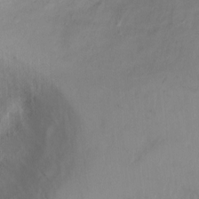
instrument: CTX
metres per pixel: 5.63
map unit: Ht
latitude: 2.8380
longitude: -34.6112
